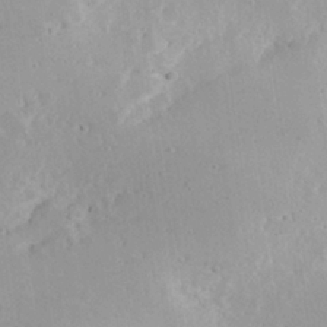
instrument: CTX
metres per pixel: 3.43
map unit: Hve
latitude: 26.0255
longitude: -94.3467
